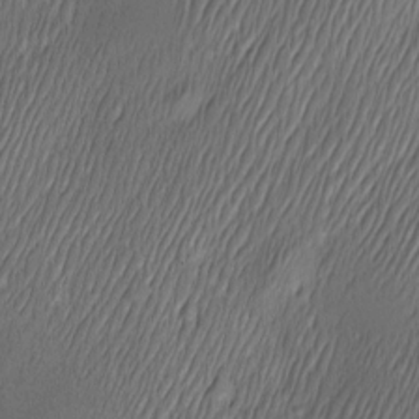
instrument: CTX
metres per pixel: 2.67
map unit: Nve
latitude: -23.4455
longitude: -138.5168
